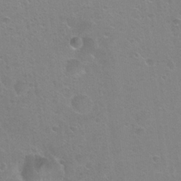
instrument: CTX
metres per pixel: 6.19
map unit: Hto
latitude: 24.2522
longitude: -50.9702
